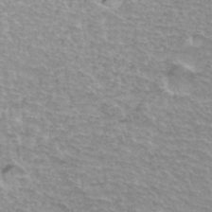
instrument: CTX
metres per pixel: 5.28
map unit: Hto
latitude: 36.6869
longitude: -43.9150
